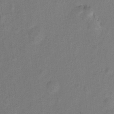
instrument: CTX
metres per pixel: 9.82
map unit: Hto
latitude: 4.6679
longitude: -32.3467
